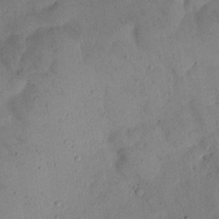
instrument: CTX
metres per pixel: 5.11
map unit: Nhu
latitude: 27.5560
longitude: -72.8002
